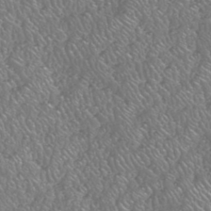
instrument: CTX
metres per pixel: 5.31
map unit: HNhu
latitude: -46.8597
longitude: 29.9178
